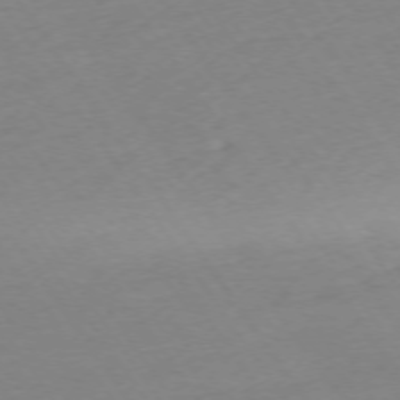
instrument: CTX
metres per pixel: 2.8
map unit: Ap
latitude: -74.2740
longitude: -80.9703
